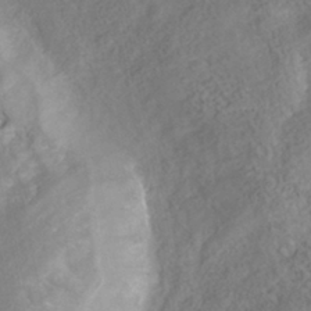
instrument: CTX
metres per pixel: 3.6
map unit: Nhe
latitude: -40.8597
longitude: -109.9528
